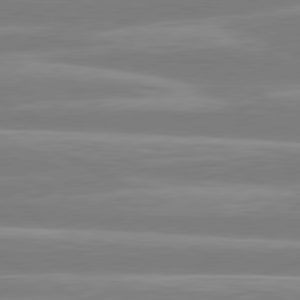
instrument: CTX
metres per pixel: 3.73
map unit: lApd
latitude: 80.8002
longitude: -134.2333
